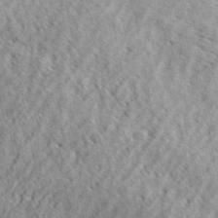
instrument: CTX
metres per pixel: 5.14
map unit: ANa
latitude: 44.0444
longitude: -85.8583
